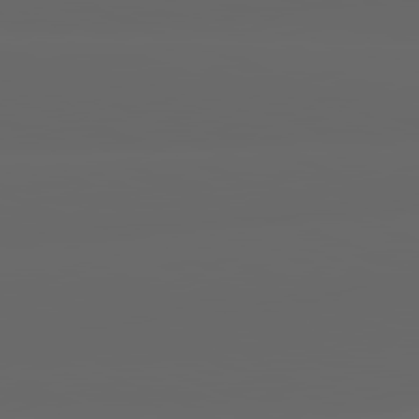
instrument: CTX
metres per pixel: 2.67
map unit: lApd
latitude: 82.1199
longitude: -169.1592
